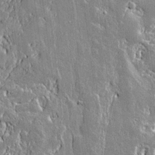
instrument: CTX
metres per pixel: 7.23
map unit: lAvf
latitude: 15.1781
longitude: -128.6490
